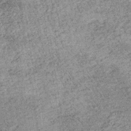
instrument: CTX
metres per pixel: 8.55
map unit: lHb
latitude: -36.5762
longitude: 66.4062
